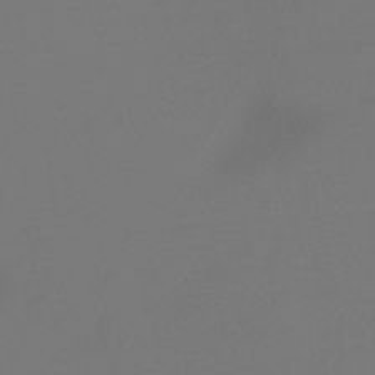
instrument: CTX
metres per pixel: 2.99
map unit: lHb
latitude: -47.6722
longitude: 64.8597
